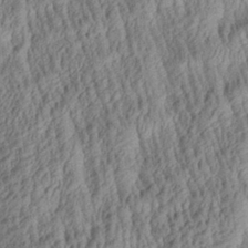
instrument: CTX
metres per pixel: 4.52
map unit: Aa
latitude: 29.2915
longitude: -137.8206
